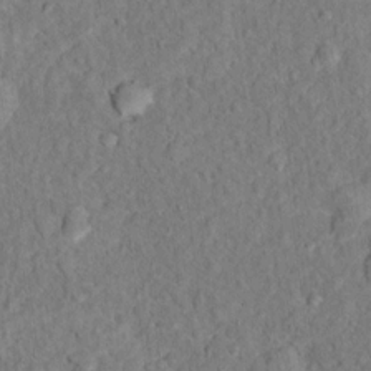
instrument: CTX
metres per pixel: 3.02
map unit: Hto
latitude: 12.4601
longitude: -38.4412
